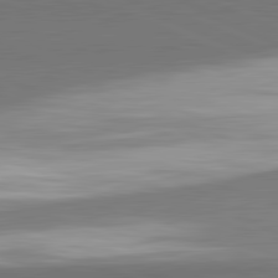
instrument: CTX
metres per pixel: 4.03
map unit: lApd
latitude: 82.1955
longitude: 154.0661
